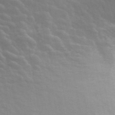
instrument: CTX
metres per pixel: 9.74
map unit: ANa
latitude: 42.8380
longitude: 29.4266
